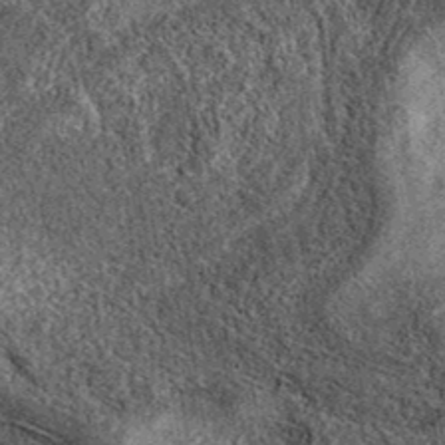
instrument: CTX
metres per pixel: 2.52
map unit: eAb
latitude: 37.8205
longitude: 108.5952
